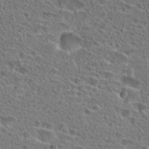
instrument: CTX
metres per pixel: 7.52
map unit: Hto
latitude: 25.6504
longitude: -46.1200
